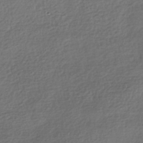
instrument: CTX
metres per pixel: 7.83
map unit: HNhu
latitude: -42.1605
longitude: 96.5763
